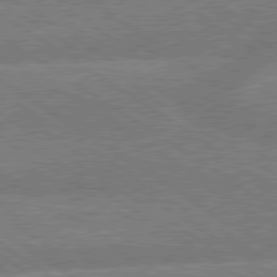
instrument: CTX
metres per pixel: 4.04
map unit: lApd
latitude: 79.5371
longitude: -162.1389
